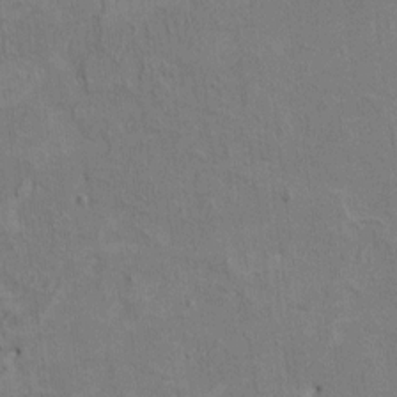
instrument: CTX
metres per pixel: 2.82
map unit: HNhu
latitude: 3.5938
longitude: -3.9528
